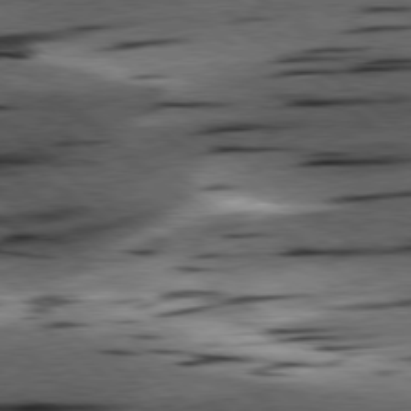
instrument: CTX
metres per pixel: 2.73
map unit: lApd
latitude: 78.5357
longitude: -52.5735
